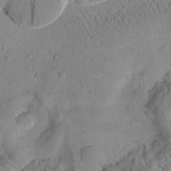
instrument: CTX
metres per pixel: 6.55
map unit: Htu
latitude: 1.0269
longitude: 175.4832
